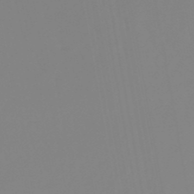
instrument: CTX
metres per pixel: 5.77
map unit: lHb
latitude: -49.5588
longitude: 74.6519
